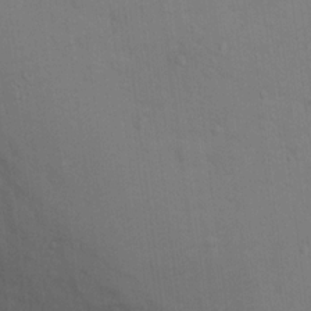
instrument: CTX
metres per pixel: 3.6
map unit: Hto
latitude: 14.4979
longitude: -30.4979
